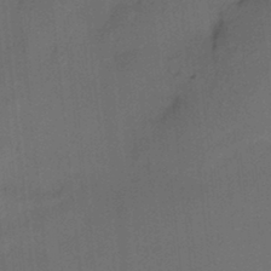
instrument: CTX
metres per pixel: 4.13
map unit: HNhu
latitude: 12.5735
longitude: 10.6708
